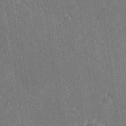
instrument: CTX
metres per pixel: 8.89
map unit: Hve
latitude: 27.5182
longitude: 144.5007
